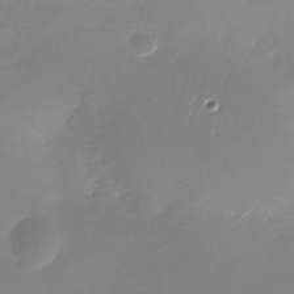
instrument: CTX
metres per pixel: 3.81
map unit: Nhu
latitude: -30.1606
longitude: -77.4993
